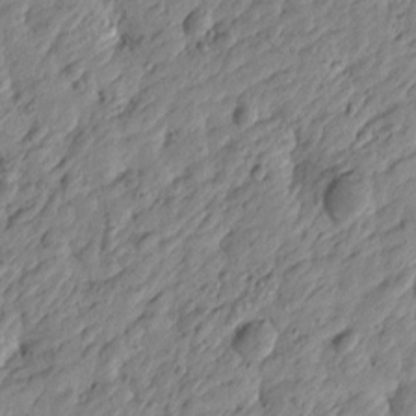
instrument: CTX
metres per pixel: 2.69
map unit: Htu
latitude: -4.0283
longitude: 179.0864
